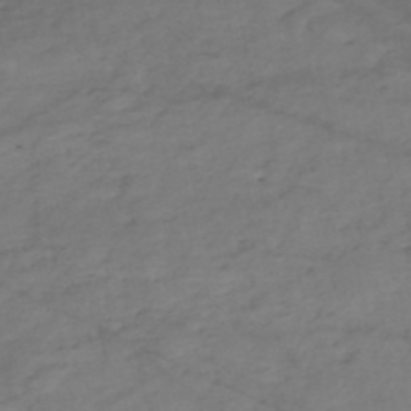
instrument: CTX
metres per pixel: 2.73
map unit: eHh
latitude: -51.5588
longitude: -24.4034
